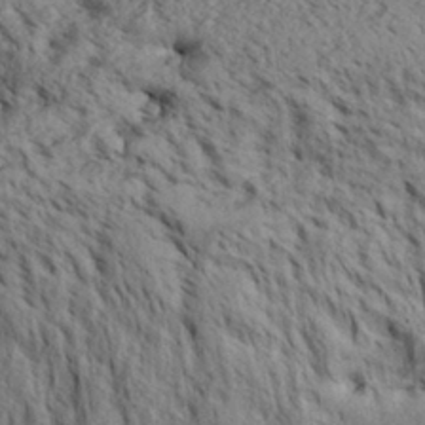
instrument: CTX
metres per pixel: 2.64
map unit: Aa
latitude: 30.9514
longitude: -137.4238
